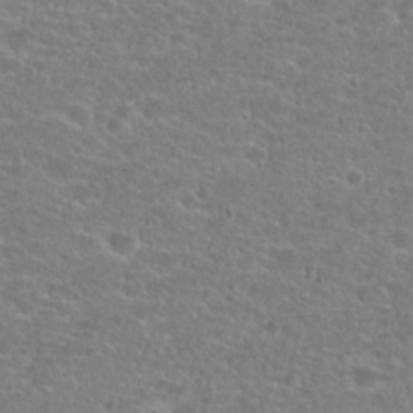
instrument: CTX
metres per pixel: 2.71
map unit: Hto
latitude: 25.7827
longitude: -48.4412
